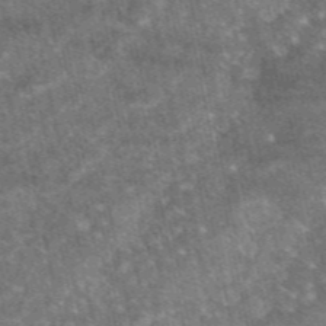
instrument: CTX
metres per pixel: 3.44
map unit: eAb
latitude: 47.6127
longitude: 117.9367
